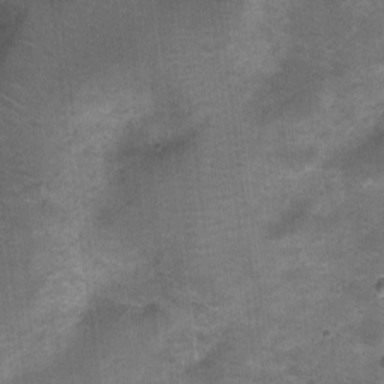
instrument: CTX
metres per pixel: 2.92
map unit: Nhu
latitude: 3.0647
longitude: -17.5938
